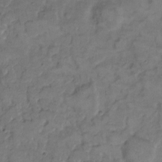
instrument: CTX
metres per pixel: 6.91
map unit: eHh
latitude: 9.0648
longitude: -62.5735
